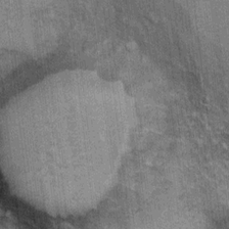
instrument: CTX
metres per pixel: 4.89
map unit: Ht
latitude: 8.4601
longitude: -36.8191
